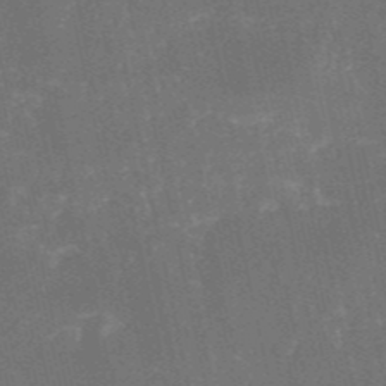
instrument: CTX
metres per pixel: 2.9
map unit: HNb
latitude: -52.3306
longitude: -38.9325
